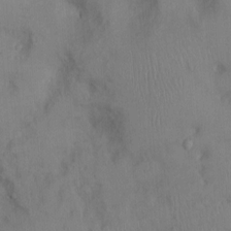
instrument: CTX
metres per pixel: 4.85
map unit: Ht
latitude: 0.6301
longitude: -13.5938
